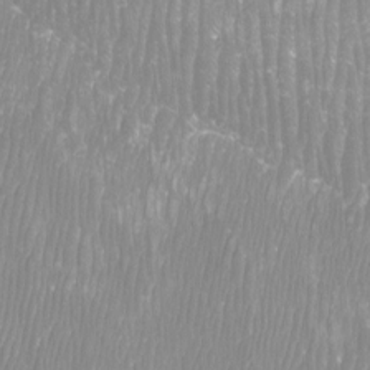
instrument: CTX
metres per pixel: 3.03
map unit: Htu
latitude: -8.5385
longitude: -75.7450
